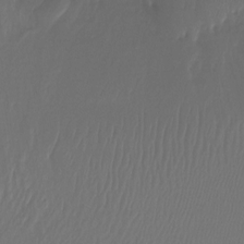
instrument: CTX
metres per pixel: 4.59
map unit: Ht
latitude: -14.7275
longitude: -49.4615
